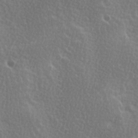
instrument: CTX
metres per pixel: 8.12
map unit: Ave
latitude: 0.0444
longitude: -114.8191
